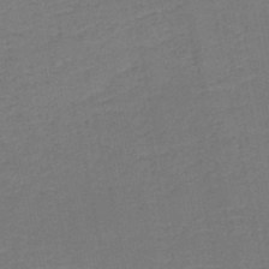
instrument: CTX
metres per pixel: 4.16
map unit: HNb
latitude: -50.4629
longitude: -49.0458
